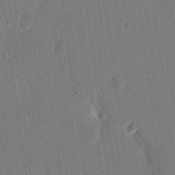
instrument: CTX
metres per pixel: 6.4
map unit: eHh
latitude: 15.7072
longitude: -69.7261
